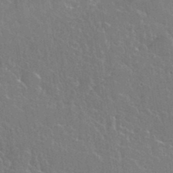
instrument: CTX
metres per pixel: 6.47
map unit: eHh
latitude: 37.4238
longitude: -61.6505
